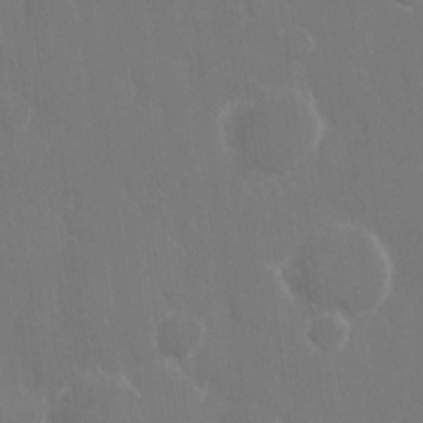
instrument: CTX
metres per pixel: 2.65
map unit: eHh
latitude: 15.1404
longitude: -72.2145
